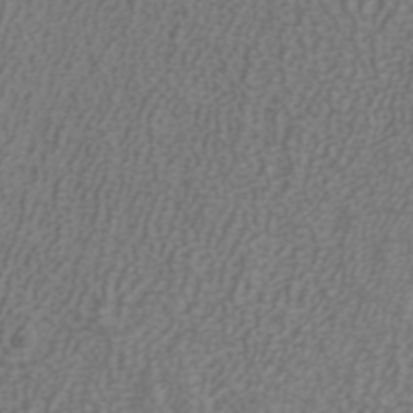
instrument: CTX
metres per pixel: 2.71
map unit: ANa
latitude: 38.5546
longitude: 23.4266
